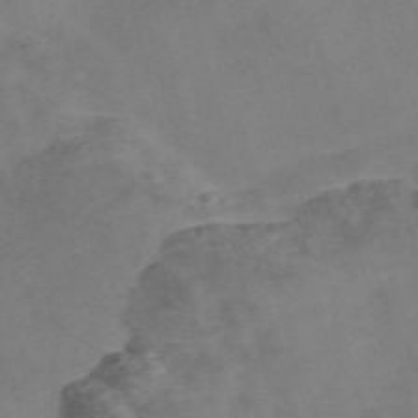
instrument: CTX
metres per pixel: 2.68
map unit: Nve
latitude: -58.7085
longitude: 51.4454
